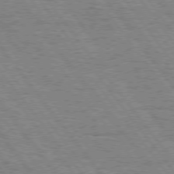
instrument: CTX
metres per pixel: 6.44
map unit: Hpe
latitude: 75.0270
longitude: -138.8002
